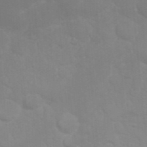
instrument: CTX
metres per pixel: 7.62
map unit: Nhu
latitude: 26.8569
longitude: -61.5938
